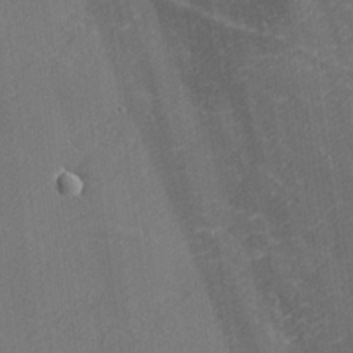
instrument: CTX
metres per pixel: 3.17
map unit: lHvf
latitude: 25.9717
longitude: 142.7274
